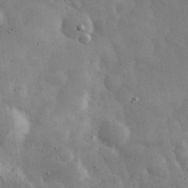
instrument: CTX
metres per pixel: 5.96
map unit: eHh
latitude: 33.9906
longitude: -69.7828
